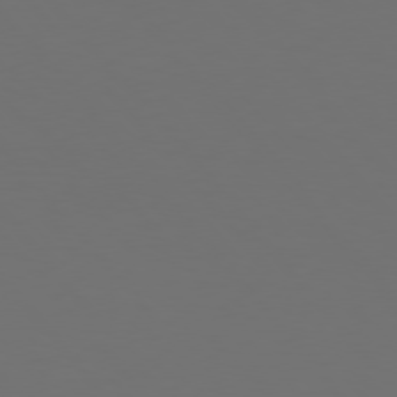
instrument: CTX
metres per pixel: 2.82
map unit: Hpe
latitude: 76.4979
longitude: -169.4805
